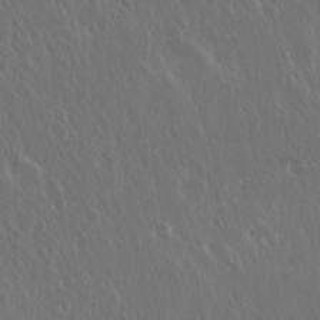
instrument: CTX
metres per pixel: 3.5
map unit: Hto
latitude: 19.1403
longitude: -57.1592
